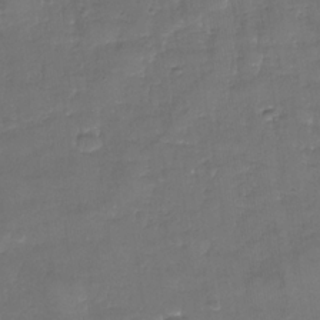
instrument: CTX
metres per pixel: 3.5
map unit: Nhe
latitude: -35.7478
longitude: -90.4979
